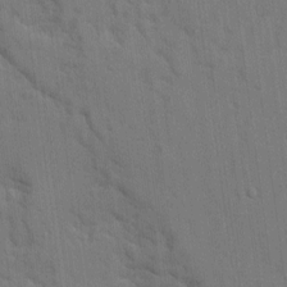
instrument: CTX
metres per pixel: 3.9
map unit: Ave
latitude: 9.7261
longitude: -102.5168
